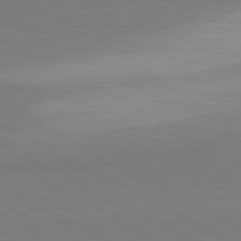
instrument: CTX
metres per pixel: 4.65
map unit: lApd
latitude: 81.1781
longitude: 158.6329
